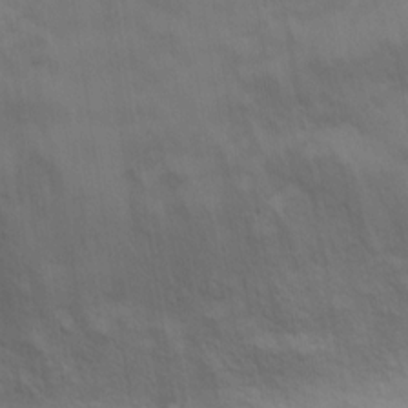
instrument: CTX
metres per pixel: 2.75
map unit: Ht
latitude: 11.3860
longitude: -32.2900
